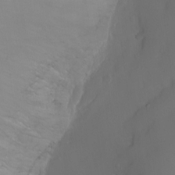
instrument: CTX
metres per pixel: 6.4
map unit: Ht
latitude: -0.1039
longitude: -45.9717
